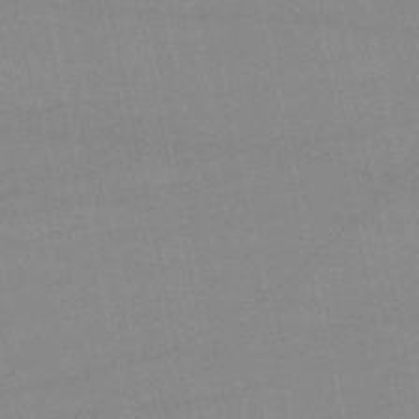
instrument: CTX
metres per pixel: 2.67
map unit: lHb
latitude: -46.5007
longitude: 70.1984
